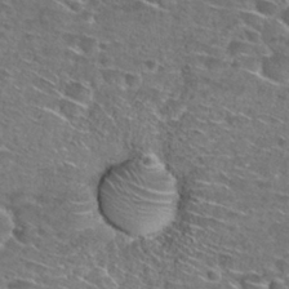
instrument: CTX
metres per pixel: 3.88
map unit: Hto
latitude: 27.6883
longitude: -47.1592
